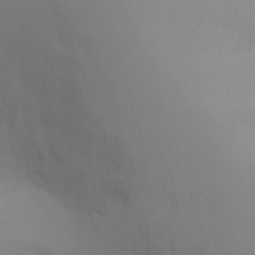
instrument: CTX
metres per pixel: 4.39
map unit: Ht
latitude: 0.5923
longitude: -20.6680
